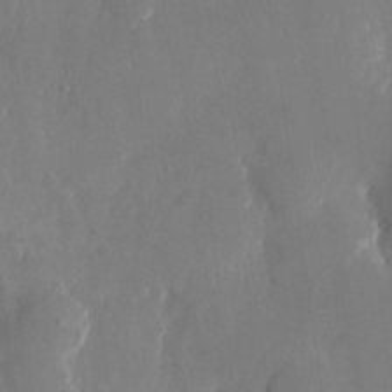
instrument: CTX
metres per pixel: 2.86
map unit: Nhu
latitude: -25.8044
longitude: -70.6679
